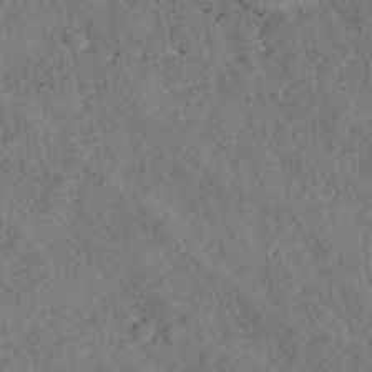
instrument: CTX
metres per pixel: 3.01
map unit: ANa
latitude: 40.3467
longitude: 18.4818
